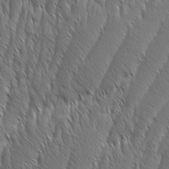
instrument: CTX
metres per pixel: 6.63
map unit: Aa
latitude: 8.1578
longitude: -130.1011
